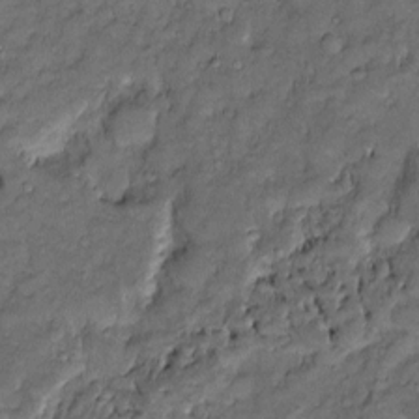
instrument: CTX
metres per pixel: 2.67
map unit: Htu
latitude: -6.8597
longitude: 158.0094
